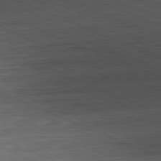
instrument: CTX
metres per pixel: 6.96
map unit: Ap
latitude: -81.8234
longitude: -83.1592
